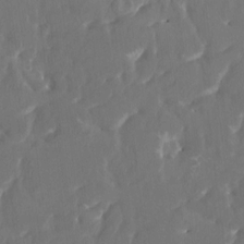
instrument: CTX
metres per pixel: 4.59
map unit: HNhu
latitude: 4.3467
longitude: 10.0472
